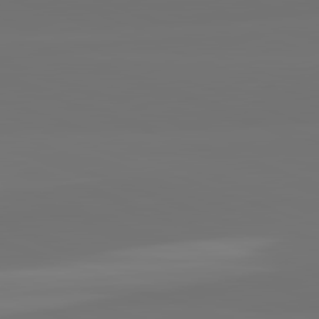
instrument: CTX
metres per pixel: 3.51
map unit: lApd
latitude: 82.4034
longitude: 154.1417
